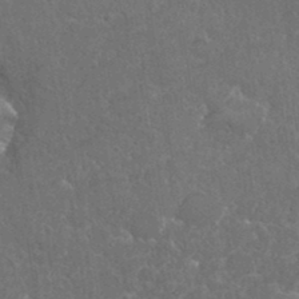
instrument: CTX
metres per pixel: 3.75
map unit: eHh
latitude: 36.6680
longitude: -61.5371
